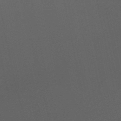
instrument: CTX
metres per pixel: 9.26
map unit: HNb
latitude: -52.3117
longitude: -41.6882
